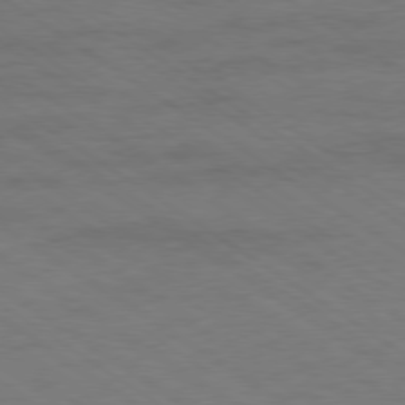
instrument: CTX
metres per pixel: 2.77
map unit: Ap
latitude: -79.4454
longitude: -52.9703
